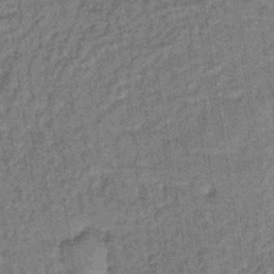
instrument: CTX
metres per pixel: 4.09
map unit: lHb
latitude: -35.6722
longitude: 63.9556
